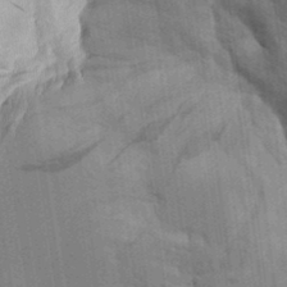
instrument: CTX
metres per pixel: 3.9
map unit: Aa
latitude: 10.1200
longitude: -126.7246
